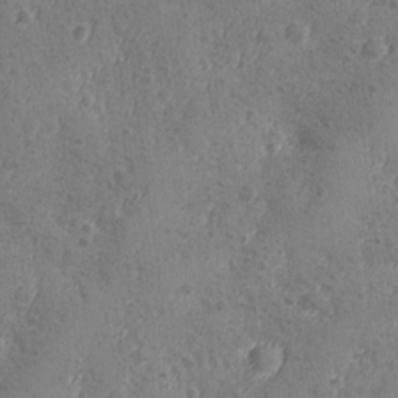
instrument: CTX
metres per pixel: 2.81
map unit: Ave
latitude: -8.8597
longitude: -118.7435
